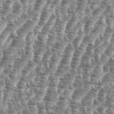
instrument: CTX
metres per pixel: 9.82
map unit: eHh
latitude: 35.0458
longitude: -135.5749
